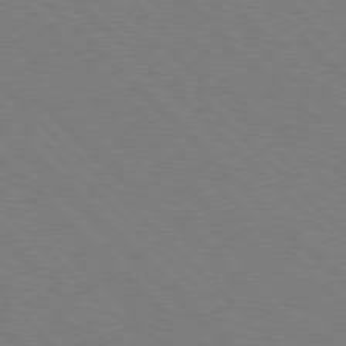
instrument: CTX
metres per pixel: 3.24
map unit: Hpe
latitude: 77.4048
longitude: -125.6505
